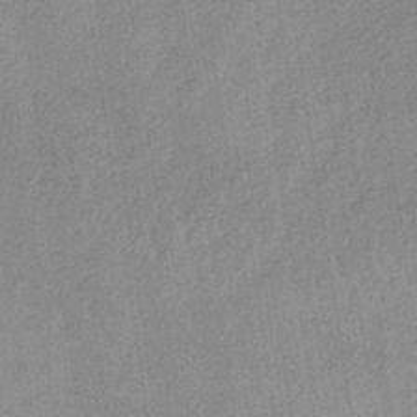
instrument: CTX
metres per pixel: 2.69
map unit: HNb
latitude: -33.4266
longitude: 62.7652
